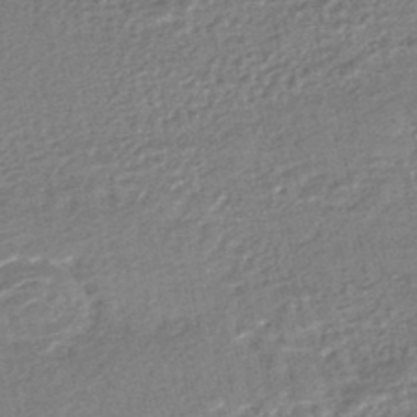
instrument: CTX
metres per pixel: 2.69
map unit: HNhu
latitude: -47.4832
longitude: 102.0472
